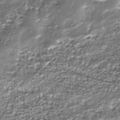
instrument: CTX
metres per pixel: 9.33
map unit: Nhu
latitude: -38.0472
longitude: -82.1011
